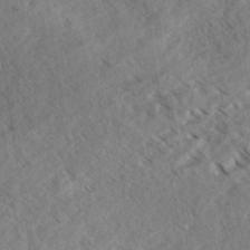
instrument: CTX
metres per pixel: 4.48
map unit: eHh
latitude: 36.8002
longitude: -138.7246
